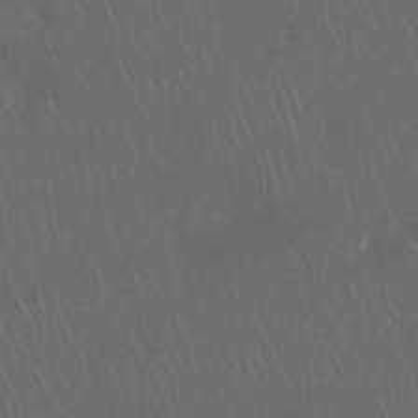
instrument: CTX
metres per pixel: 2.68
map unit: Nhu
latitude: 28.1011
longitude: -67.0080
